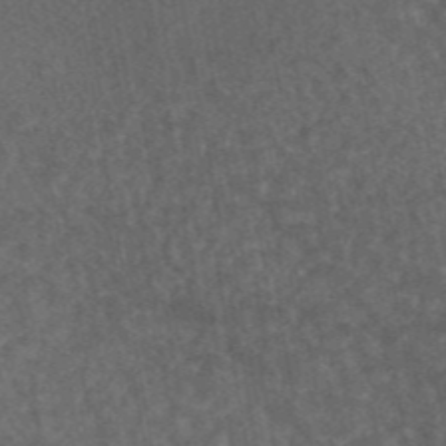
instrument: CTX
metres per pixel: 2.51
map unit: eAb
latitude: 44.8569
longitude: 116.1227
